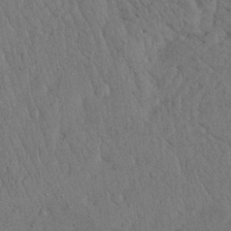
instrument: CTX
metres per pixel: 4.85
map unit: Ave
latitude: 23.7450
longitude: -134.4601
